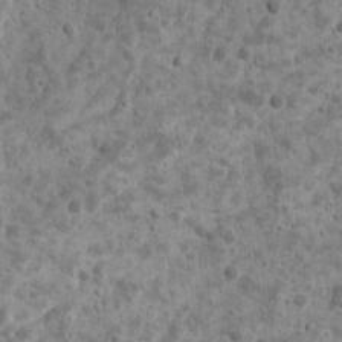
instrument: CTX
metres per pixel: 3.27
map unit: Ave
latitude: 17.0270
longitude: -134.2144
